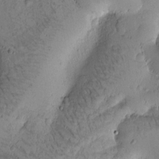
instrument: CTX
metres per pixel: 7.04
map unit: Htu
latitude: -2.7841
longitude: 171.5021
